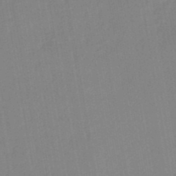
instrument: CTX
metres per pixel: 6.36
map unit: lHb
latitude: -45.8233
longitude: 73.1809
